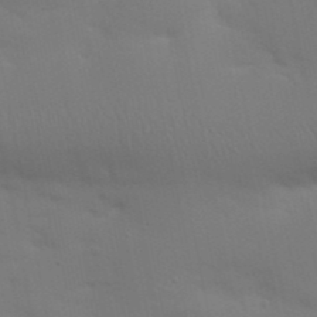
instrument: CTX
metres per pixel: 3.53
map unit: Nhu
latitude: 23.7638
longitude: -73.2726
